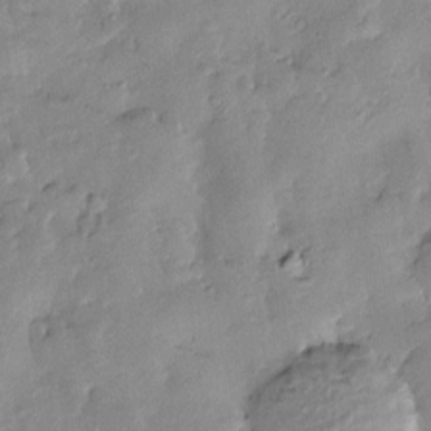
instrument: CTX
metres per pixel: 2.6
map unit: Htu
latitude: -9.2376
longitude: 176.5952
